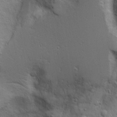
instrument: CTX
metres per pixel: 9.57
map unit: Aa
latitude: 17.9717
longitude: -125.4804
